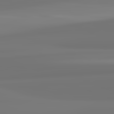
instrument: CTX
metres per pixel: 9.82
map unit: lApd
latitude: 82.4223
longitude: 171.5210
